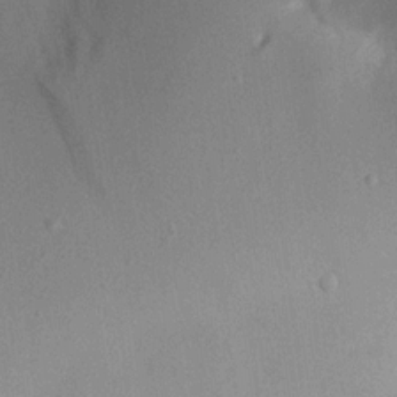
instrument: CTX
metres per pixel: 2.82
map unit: Aa
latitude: 19.4237
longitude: -140.9135
